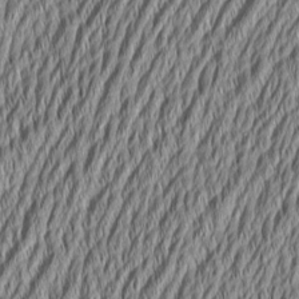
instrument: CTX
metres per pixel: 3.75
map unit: Aa
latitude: 6.6490
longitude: -129.4237
